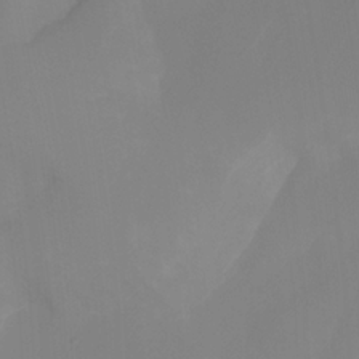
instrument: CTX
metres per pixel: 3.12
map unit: Nhu
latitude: -15.5210
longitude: -56.7624
